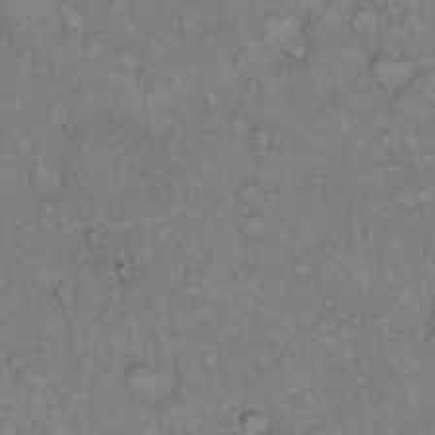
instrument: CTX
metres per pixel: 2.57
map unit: Hto
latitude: 12.8947
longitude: -60.7624
